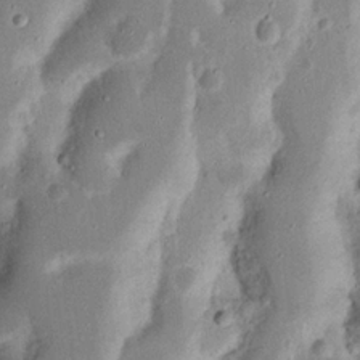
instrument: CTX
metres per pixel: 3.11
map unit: Nhu
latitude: 17.3860
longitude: -74.2523
